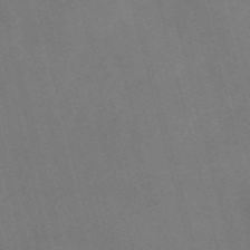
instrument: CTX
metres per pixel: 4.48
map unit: Nve
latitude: -57.7666
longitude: 54.8030
